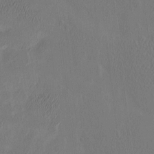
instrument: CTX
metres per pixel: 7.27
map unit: eHh
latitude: -3.1998
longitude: 17.8045
